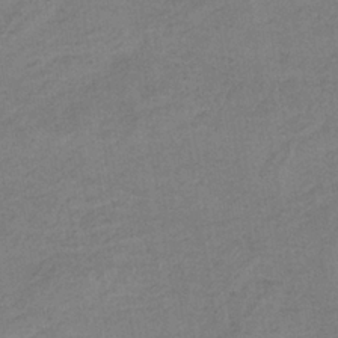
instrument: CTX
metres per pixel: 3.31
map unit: HNb
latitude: -33.6911
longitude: 62.3495
